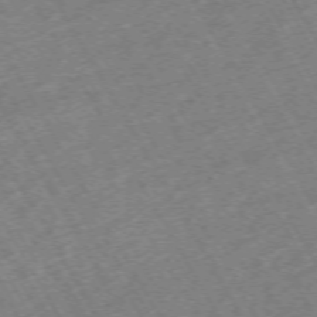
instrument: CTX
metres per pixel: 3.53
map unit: Hpe
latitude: -71.8611
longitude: 9.2565
